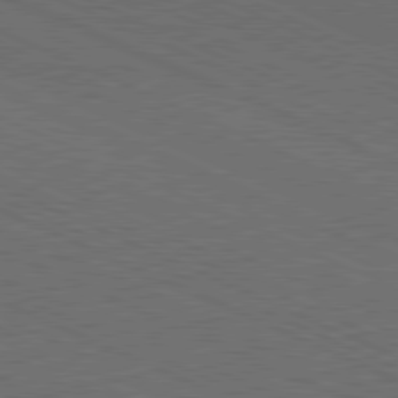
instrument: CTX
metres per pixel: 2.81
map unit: Hpe
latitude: -82.1039
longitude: 18.9164
